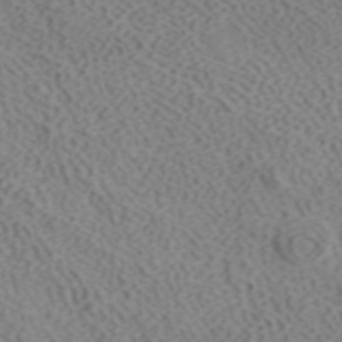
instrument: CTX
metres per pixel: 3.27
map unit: ANa
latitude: 41.3670
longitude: 33.6722
